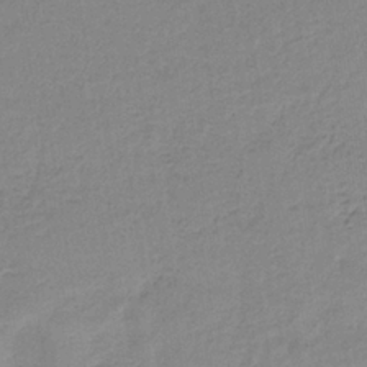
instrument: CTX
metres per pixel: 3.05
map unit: HNb
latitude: -34.2550
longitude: 59.4265
